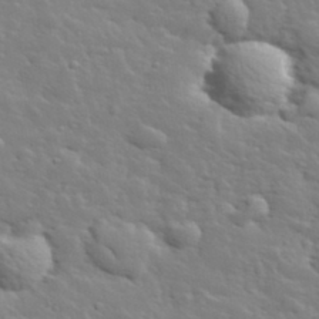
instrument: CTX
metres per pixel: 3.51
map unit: lHvf
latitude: 34.2711
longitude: -82.2522
